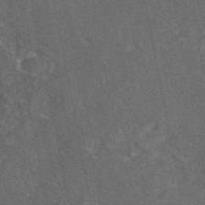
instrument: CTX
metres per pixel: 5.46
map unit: eAb
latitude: 46.2334
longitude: 108.8219
